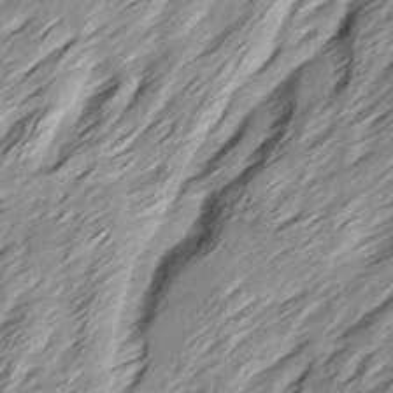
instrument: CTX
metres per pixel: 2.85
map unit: Ave
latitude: 15.4238
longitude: -136.9703
